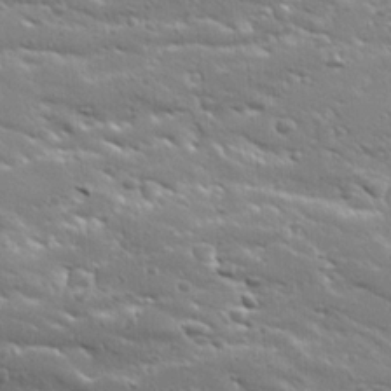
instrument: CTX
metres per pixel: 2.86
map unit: Ave
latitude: 18.6301
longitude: -137.2915
